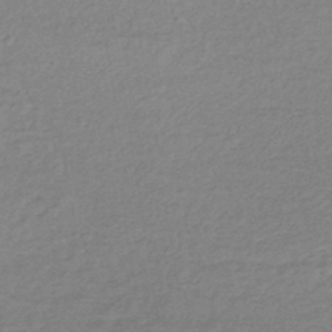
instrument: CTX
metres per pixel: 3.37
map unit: lHb
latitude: -36.6329
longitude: 69.2564
